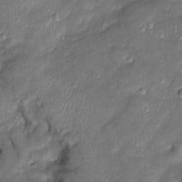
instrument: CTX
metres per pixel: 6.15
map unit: Htu
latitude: -6.5007
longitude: 158.4629
